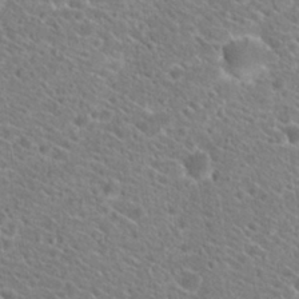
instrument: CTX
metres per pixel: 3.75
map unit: Hto
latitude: 20.2334
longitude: -38.8569
